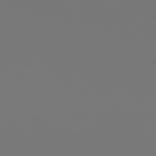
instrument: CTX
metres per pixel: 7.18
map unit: Hpe
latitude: 76.1011
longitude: -135.3670
